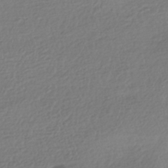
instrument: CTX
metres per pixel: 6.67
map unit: HNhu
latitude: -41.7289
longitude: 98.0472
